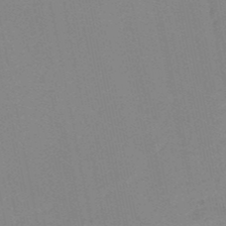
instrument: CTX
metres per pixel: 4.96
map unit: HNb
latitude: -51.1809
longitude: -52.5168
